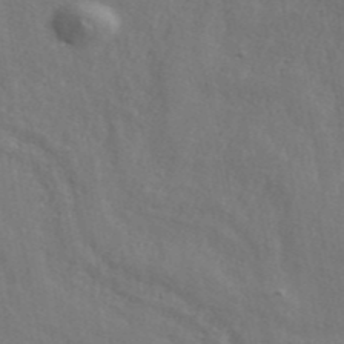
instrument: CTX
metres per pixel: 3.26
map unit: ANa
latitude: 43.4615
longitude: 48.2173
